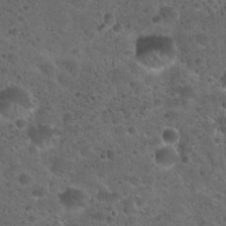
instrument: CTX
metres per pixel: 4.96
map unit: Hto
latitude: 22.2333
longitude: -53.1403
